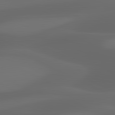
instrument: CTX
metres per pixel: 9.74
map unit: lApd
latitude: 81.1970
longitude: 123.8989
